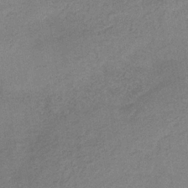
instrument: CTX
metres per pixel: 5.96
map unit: HNb
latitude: -32.1606
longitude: 62.1605
